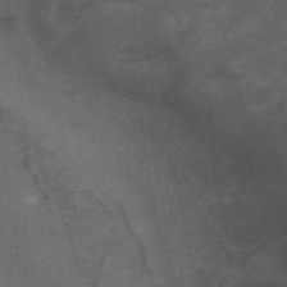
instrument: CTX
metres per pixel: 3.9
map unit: ANa
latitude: 39.1592
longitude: 29.5588
